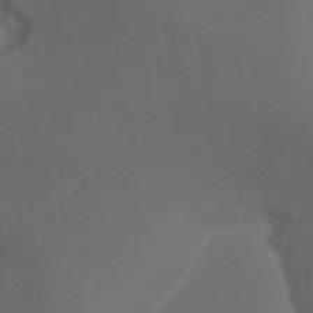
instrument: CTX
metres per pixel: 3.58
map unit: Aa
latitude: -7.4076
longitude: -72.9325
